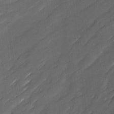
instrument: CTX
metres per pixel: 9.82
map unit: Ave
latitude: 16.7435
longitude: -136.7435
